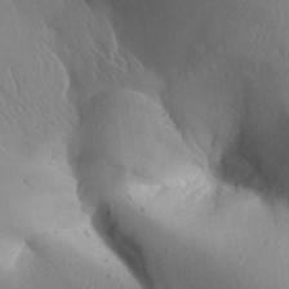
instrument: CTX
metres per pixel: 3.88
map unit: Aa
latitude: 31.9151
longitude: -143.9528
